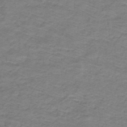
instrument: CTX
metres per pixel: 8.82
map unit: lHb
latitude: -32.7086
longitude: 65.8612
